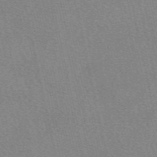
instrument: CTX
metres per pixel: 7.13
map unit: eAb
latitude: 50.2522
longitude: 105.7099
